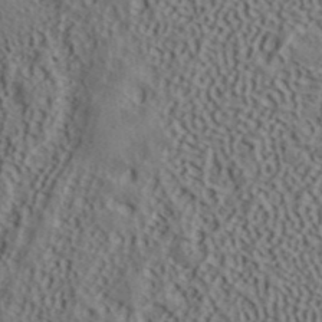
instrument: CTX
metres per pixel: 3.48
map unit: ANa
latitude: 41.6316
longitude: 49.3132
